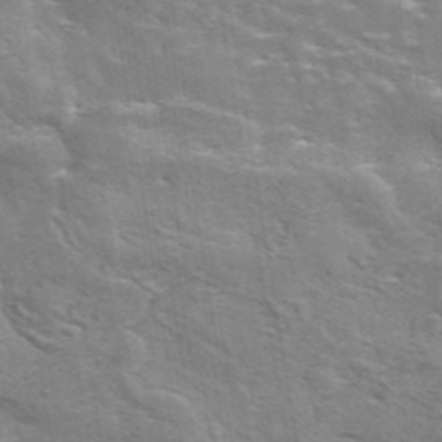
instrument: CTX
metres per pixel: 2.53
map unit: eAb
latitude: 44.4601
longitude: 112.0850
